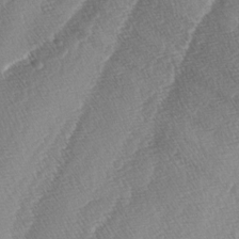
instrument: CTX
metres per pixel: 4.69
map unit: lAa
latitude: -4.4440
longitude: -129.7827
